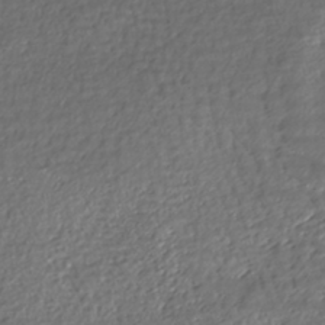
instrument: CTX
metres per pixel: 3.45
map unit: Nhe
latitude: -45.7667
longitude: 152.0283
